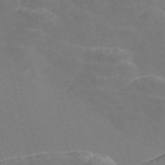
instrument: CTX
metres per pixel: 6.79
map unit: Nve
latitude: -57.8233
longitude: 57.1809
